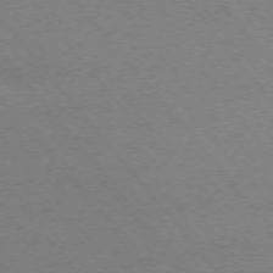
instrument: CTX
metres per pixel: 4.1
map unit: Ap
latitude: -75.8990
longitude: -74.5168
